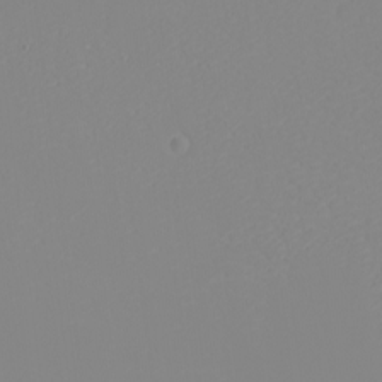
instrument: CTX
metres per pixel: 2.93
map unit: eHh
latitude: -5.6344
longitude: -85.7828
